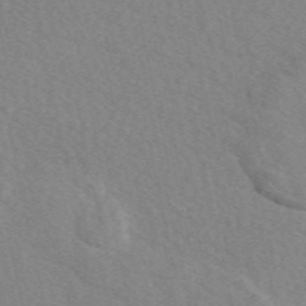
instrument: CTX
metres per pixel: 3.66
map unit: eAb
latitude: 49.9150
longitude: 117.8800
